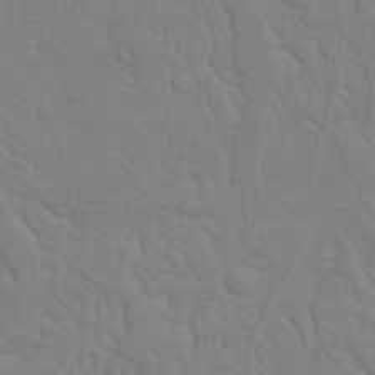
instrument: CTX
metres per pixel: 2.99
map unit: Nhu
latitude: 22.3656
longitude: -69.2537
